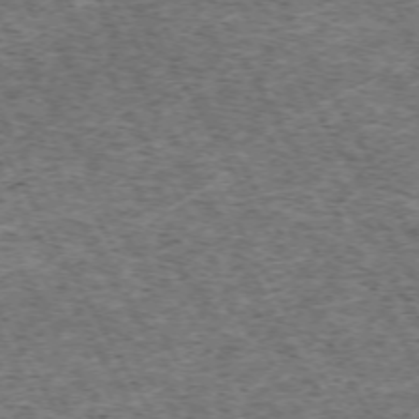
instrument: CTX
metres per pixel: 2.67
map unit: Hpe
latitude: -72.0850
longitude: 7.4643
